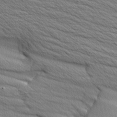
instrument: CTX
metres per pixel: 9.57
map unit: Aa
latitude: 6.5546
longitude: -136.8569
